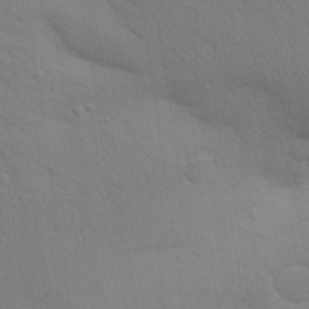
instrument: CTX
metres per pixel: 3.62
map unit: Aa
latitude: 31.8395
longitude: -146.4790
